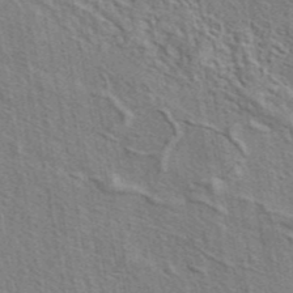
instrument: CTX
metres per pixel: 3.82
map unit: eAb
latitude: 43.5371
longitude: 113.8989
